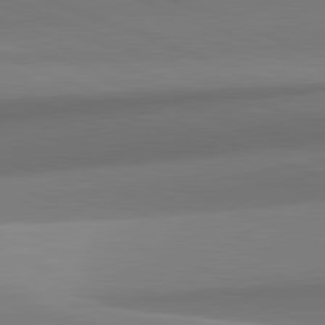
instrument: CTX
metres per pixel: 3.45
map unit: lApd
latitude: 82.1011
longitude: 142.3306
